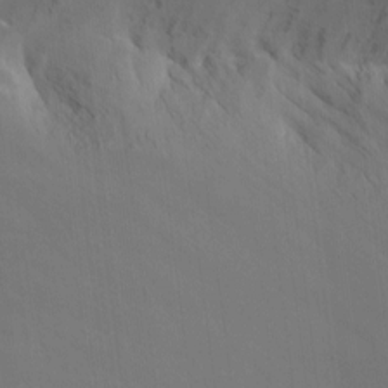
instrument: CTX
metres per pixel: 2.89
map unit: Nhu
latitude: -14.1795
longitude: -59.1025
